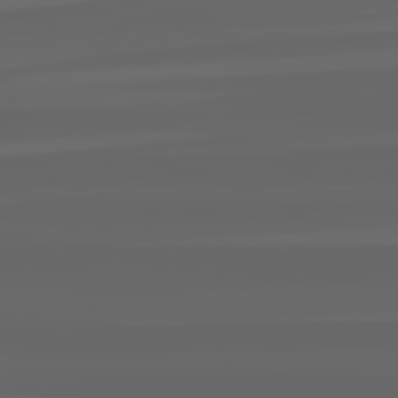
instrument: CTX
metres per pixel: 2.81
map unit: lApd
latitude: 82.4412
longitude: -168.8758
